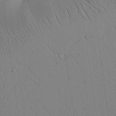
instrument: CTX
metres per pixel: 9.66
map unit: Aa
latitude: 26.3845
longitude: -137.2348
